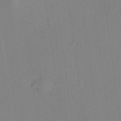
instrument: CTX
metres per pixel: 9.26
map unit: lHvf
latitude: 23.0836
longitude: 140.6896
